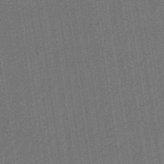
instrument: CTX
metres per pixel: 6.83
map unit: lHb
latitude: -47.0486
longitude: 59.2186
